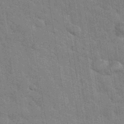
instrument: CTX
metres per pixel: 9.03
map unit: eHh
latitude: 37.0081
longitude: -65.9150
